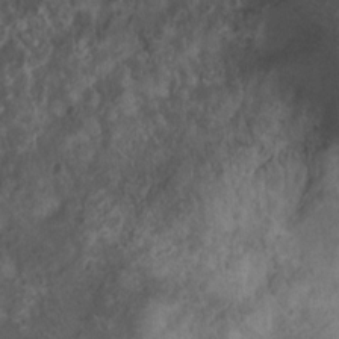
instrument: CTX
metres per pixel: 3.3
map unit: Nhu
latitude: 7.3482
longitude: -21.7072
